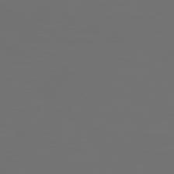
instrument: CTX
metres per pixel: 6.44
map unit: Hpe
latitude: 74.4601
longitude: -125.5938
